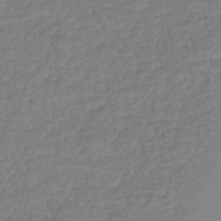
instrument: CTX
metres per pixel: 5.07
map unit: lHb
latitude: -44.8030
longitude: 65.6533
